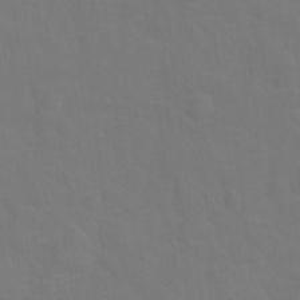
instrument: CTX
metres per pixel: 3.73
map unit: Hto
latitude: -2.4251
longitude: -35.0836
